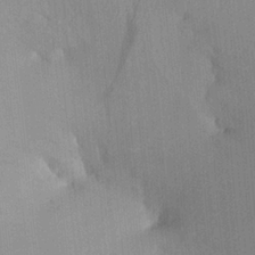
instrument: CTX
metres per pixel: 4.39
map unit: Aa
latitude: 24.4790
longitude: -135.9150
